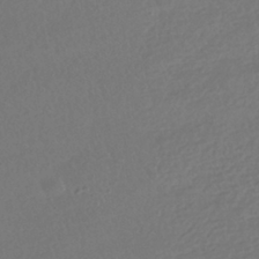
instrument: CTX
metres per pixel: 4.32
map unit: HNhu
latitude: -41.3887
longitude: 97.7100
